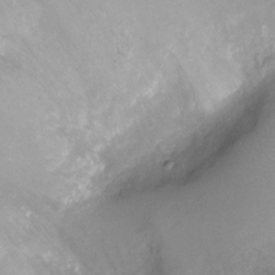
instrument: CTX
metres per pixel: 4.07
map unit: Ht
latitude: -7.6533
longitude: -19.1970
